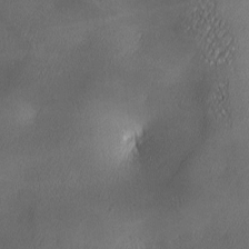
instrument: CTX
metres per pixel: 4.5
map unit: lAa
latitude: 2.1011
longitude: -117.0459
